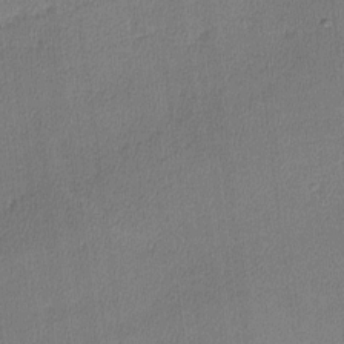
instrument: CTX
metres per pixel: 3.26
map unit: lHvf
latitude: -11.5399
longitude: -99.3481
